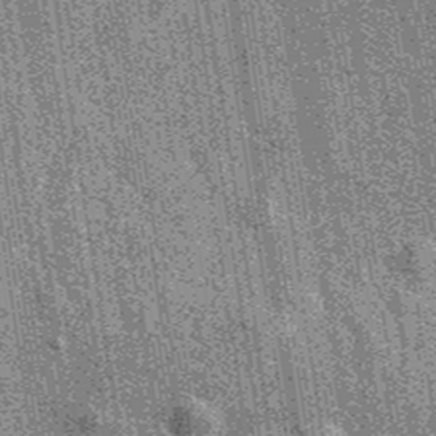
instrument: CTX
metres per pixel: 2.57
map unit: eAb
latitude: 39.4615
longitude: 107.1242
